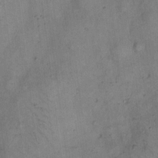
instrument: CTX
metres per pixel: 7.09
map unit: eHh
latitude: 20.5924
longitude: -60.8380
